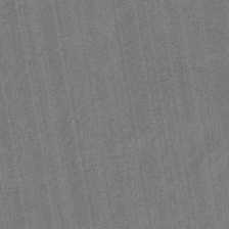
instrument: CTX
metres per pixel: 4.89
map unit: eHb
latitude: -29.8989
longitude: 70.4251
